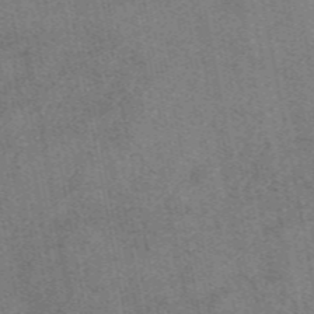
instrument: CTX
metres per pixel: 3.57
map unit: eAb
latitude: 47.9150
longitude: 121.4076
